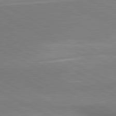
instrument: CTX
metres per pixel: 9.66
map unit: lApd
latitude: 81.0647
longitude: 162.7463
